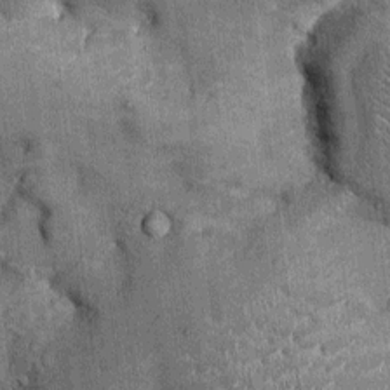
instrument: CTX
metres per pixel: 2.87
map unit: Ht
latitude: -2.4062
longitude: -12.7058
